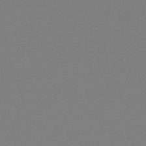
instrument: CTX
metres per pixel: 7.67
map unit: lHb
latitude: -48.3873
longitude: 72.2361
